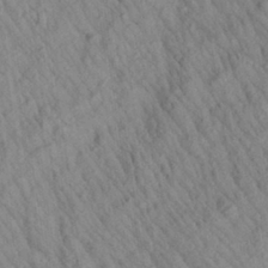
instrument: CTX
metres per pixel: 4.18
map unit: Aa
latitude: 27.2915
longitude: -141.9717
